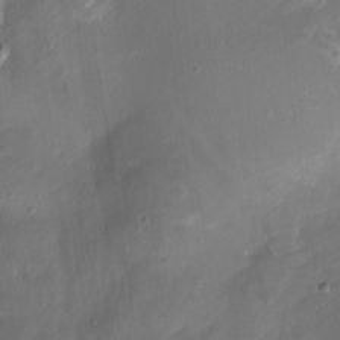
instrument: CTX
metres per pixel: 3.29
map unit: Nhu
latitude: -15.5399
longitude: -58.3278
